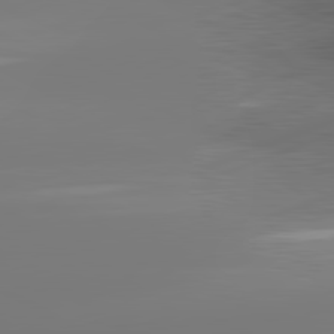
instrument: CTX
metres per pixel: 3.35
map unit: lApd
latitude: 81.2159
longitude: -156.2900
